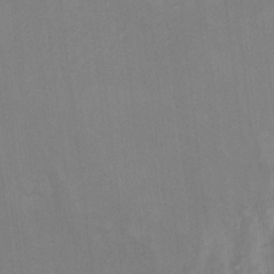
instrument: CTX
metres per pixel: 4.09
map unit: Hto
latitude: 7.6694
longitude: -36.6113
